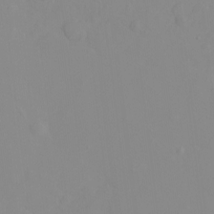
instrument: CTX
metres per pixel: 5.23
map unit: Hto
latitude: -8.0283
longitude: -41.0269
